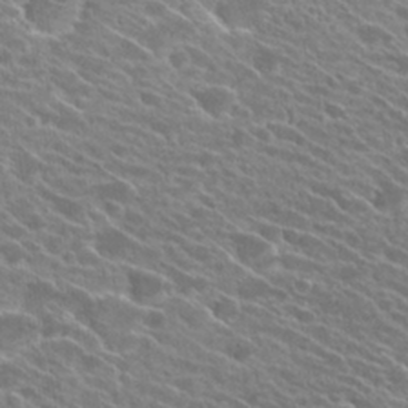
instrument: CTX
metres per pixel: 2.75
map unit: Hto
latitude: 25.3103
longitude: -41.3481
